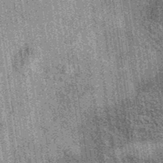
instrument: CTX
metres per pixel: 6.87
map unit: eAb
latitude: 37.2159
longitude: 107.6155
